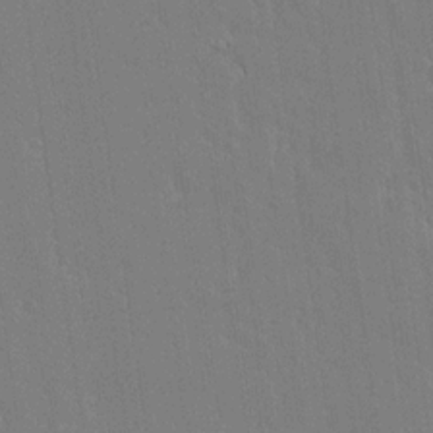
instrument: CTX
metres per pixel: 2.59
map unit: lAvf
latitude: 14.2145
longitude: -126.9514
